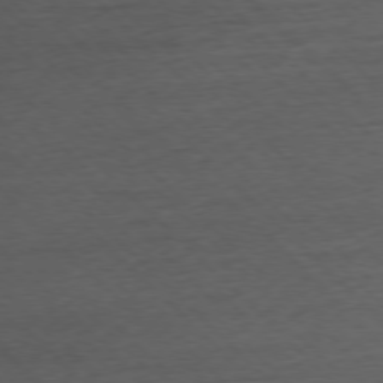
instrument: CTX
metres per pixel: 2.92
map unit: Ap
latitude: -77.4265
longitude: -94.4034
